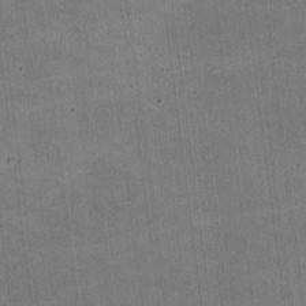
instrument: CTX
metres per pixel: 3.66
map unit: lHvf
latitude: -9.6155
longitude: -101.6883
